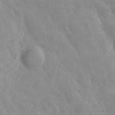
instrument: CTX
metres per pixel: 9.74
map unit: Ave
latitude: -11.3510
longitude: -120.0255
